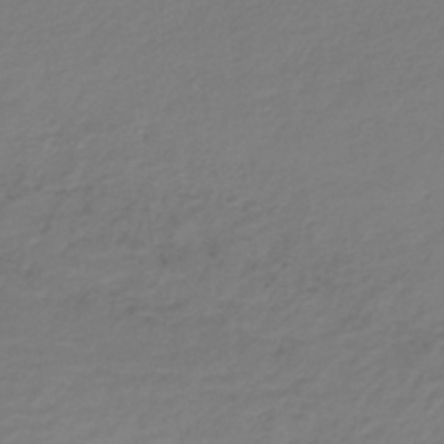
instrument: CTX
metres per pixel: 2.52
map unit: lHb
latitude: -34.5763
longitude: 61.0675
